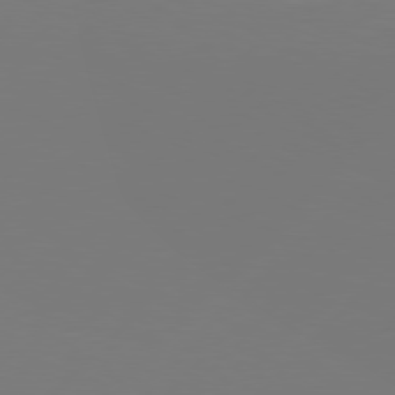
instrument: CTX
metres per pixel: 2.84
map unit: Hpe
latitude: 76.9891
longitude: -137.2726
